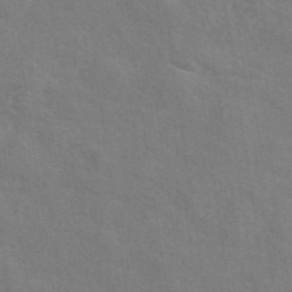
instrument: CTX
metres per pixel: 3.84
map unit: eAb
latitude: 50.6112
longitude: 112.7085
